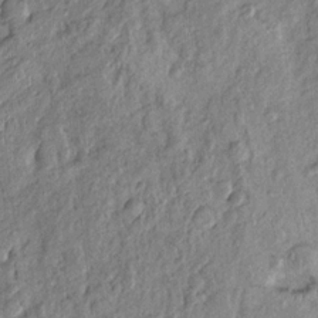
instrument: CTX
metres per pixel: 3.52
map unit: Htu
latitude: -6.1606
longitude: 154.8597
